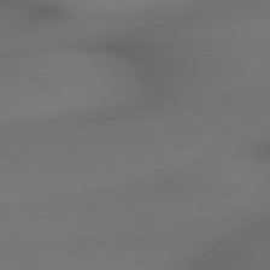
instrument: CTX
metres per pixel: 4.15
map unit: lApd
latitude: 79.3482
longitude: -174.1578
